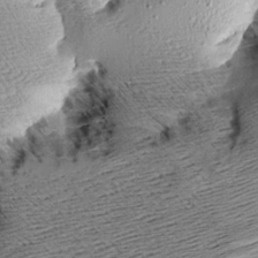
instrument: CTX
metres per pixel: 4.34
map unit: Aa
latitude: 8.3845
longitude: -140.5167
